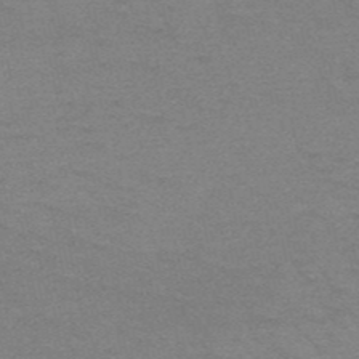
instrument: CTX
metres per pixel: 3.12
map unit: HNb
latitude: -52.5195
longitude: -43.6505
